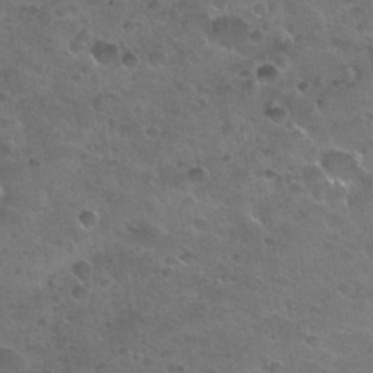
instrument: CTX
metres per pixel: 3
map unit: Nhu
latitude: 30.9136
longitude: -53.3860
